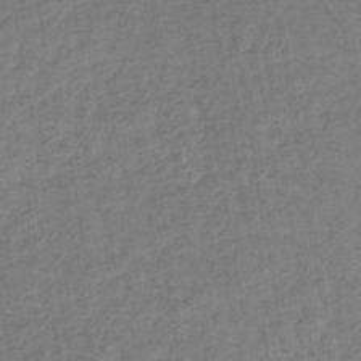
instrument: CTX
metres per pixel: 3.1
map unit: lHb
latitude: -38.7841
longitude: 63.4832
